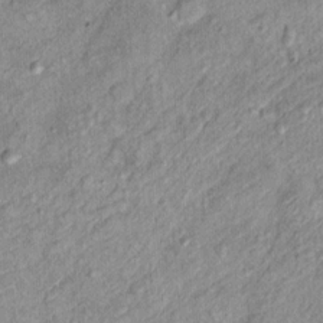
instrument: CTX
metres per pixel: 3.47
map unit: Ht
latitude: 10.8569
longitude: -38.0444
